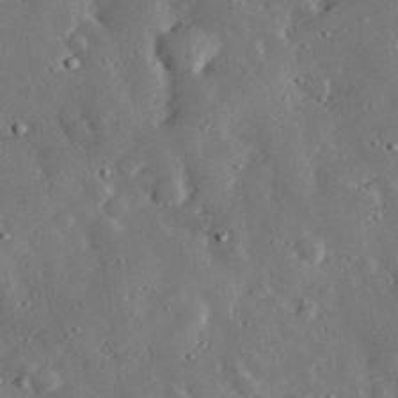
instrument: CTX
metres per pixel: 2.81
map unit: lHvf
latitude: 32.6679
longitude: -83.3103
